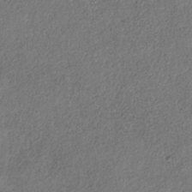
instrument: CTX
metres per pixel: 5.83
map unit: HNb
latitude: -32.1417
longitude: 59.1242
